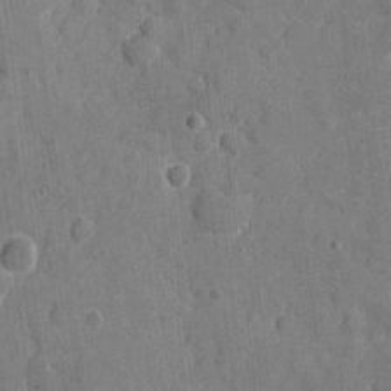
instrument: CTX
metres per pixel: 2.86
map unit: eHh
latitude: 8.2334
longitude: -67.9528
